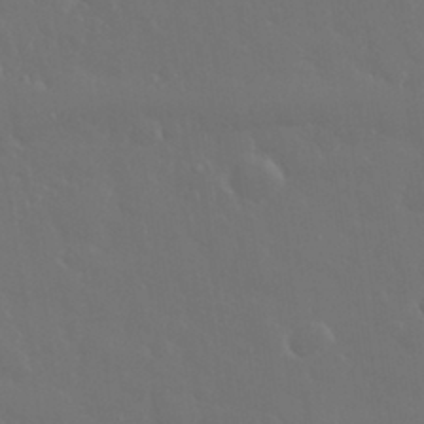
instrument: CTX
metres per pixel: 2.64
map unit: eHh
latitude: 33.4426
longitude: -60.3845
